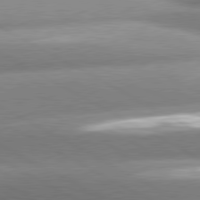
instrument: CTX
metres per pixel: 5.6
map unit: lApd
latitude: 80.5546
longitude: -158.0444
